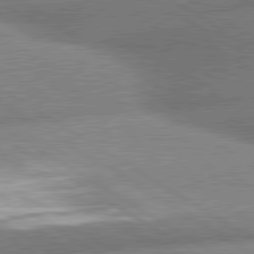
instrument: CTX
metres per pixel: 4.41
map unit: lApd
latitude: 80.3845
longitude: -161.8583
